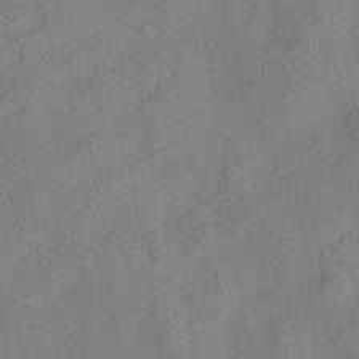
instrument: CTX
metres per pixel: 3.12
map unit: Hve
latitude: -33.5399
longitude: 92.3495
